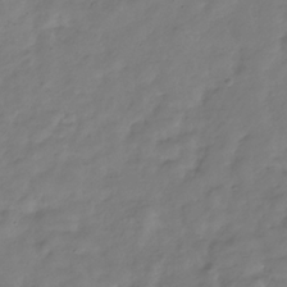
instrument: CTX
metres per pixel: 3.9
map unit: Hve
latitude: -32.7275
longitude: 91.0109
